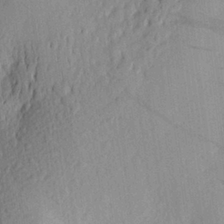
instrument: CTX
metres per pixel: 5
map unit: Aa
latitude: 25.9150
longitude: -146.1767
